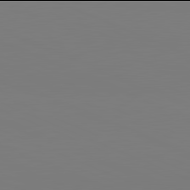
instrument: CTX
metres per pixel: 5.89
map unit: lApd
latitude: 81.9906
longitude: 147.7666
